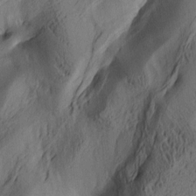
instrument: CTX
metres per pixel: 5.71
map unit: lAa
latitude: 4.1200
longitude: -114.4034
